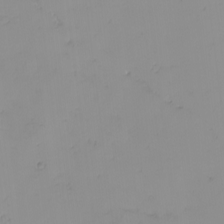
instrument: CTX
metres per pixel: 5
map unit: eHh
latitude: -0.7653
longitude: 19.8611
